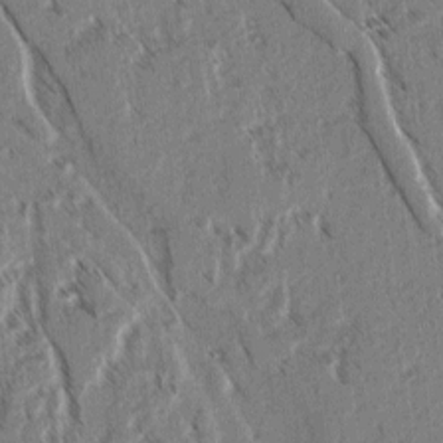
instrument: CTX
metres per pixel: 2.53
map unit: lAvf
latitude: 3.0080
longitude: -105.6505
